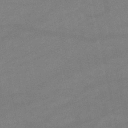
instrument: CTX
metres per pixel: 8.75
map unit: lHb
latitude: -47.1809
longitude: 62.4818
